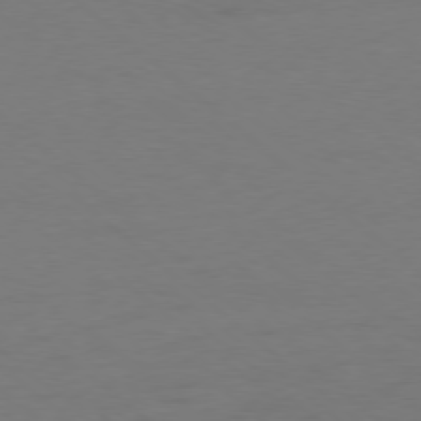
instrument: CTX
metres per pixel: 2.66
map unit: Ap
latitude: -78.3495
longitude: -69.6505
